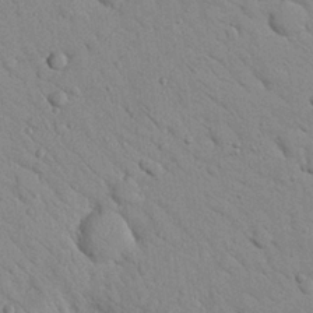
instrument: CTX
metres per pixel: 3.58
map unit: Nhu
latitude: 23.5182
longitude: -75.0647
